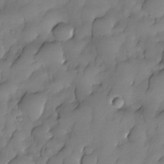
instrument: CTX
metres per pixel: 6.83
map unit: Nhe
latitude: -30.0094
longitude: -139.8583
